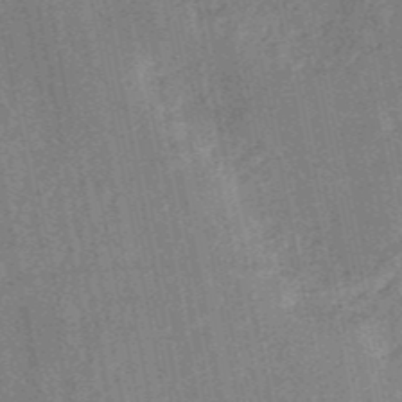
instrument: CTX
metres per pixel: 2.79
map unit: HNb
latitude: -52.5006
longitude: -49.2726
